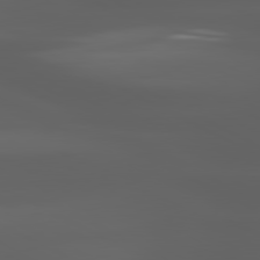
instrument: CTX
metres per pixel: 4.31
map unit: lApd
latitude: 80.5735
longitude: -140.7057
